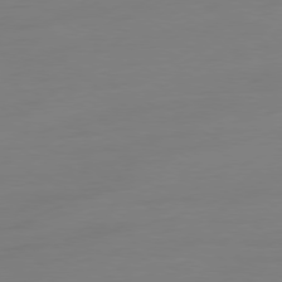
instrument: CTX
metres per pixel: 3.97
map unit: Ap
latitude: -79.2187
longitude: -65.5938
